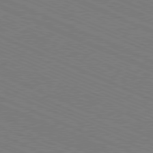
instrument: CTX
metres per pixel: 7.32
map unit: Ap
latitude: -80.9542
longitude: -75.0270
